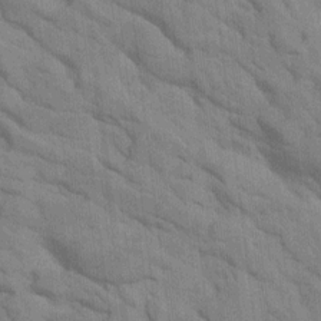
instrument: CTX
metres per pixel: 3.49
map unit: Htu
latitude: 1.8961
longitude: 143.4832
